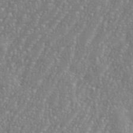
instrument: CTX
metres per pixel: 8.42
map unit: eHh
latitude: 35.4993
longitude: -132.4790
